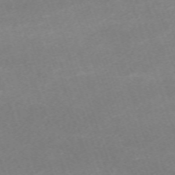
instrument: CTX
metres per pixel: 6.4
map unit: eHh
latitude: -64.2362
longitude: 50.3117
